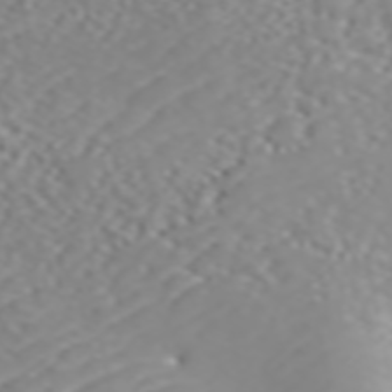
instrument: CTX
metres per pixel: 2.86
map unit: ANa
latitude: 46.2901
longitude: 48.8975
